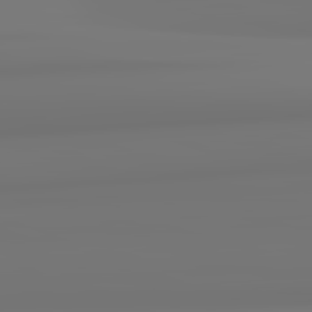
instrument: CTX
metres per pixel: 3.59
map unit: lApd
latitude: 82.5734
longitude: 170.8786
